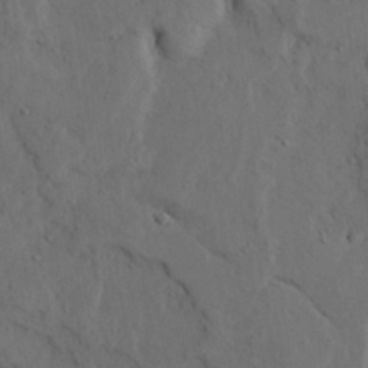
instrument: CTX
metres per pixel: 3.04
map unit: Ave
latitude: 23.4804
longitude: -134.6301
